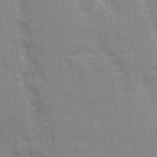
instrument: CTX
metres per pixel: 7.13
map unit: Ave
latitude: 21.9150
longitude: -133.8961
